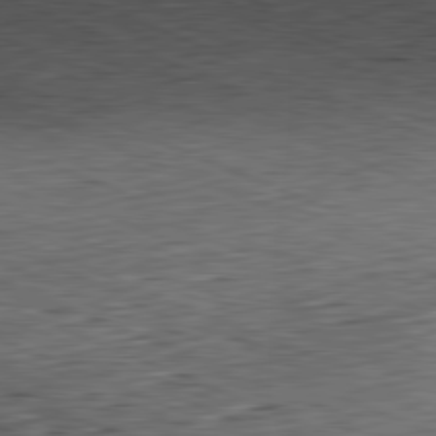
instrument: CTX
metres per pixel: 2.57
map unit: Hpe
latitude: -82.0850
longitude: 11.8422
